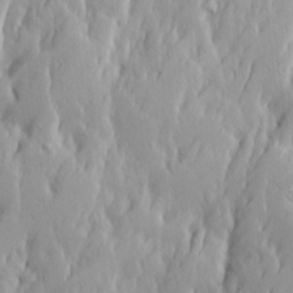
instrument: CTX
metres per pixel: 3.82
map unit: Ave
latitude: 13.9717
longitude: -133.3482
